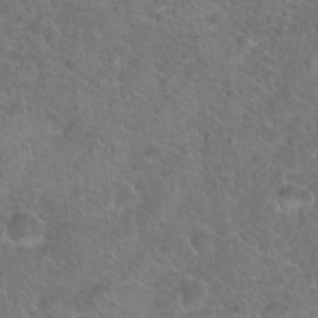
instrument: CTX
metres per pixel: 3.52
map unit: Hto
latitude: 19.0647
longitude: -43.6316
